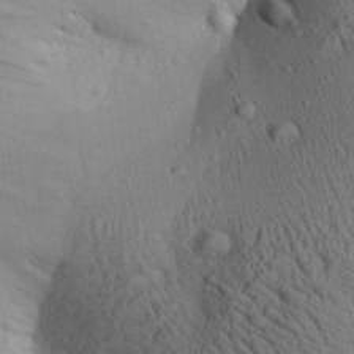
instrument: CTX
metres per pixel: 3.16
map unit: Aa
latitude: 27.4804
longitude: -137.5182
